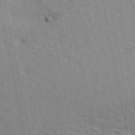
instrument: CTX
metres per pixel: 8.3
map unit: ANa
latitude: 48.1767
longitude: -75.8961
